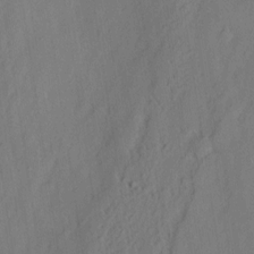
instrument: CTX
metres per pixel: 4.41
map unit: eHh
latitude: 3.5560
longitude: -77.4426
